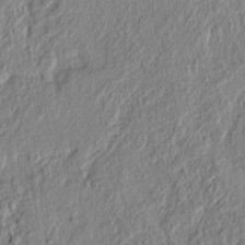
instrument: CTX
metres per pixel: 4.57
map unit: lAvf
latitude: 7.1214
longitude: 166.6896
